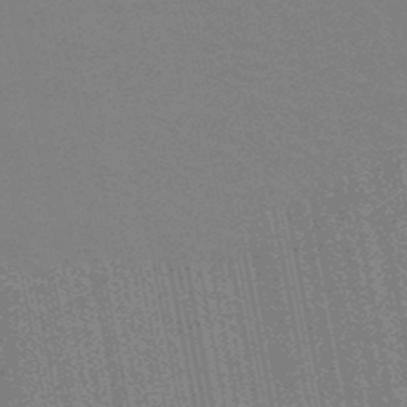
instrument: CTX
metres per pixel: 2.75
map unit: HNb
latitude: -49.2754
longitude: -49.2726
